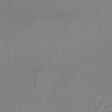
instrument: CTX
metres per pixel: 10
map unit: HNhu
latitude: 7.5371
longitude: 15.5210
